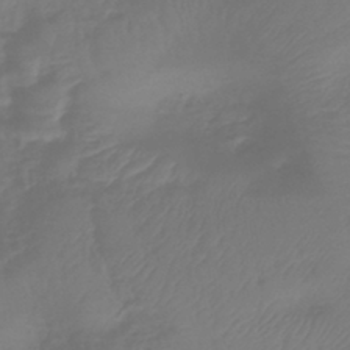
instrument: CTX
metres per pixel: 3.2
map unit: lHb
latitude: -43.0108
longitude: 81.4833
